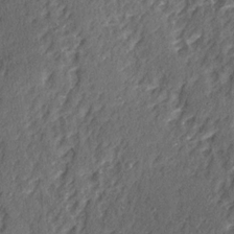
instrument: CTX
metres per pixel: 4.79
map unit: Ave
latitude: 15.5749
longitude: -104.2523
